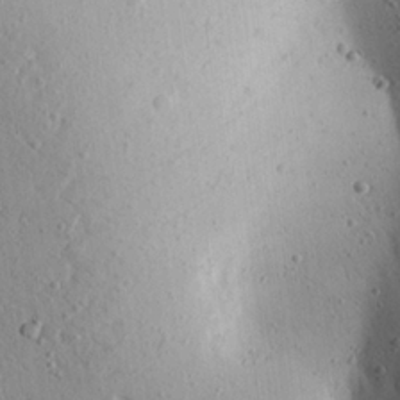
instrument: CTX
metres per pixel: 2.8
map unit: Aa
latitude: 22.3845
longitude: -140.4412
